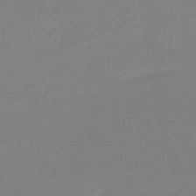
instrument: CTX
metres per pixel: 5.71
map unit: lHb
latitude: -48.6330
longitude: 81.8045
